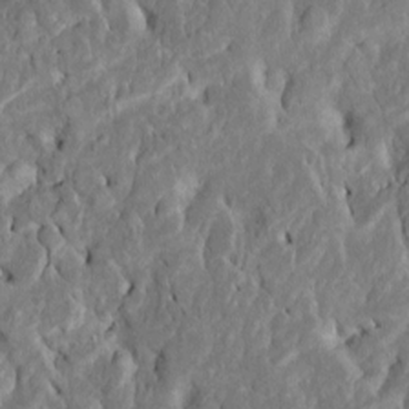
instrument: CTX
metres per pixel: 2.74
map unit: Htu
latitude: -6.6140
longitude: 145.3321
